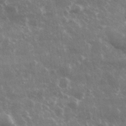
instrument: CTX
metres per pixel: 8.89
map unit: lHvf
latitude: 33.4237
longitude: -89.9151
